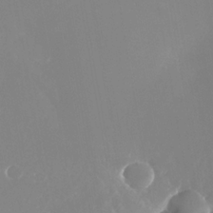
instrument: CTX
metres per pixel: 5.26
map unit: Nhu
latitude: -24.8030
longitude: -72.9514
